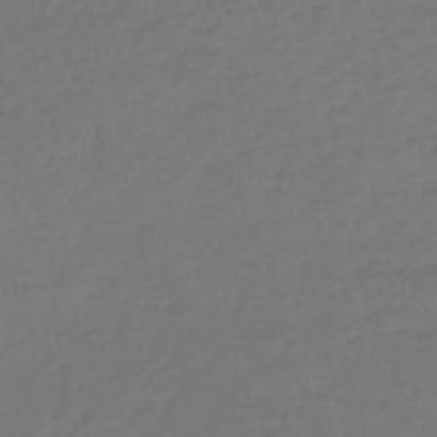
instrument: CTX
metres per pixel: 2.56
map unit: lHb
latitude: -42.7841
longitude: 67.7855
